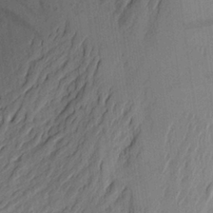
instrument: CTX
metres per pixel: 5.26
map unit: Aa
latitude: 23.8772
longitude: -148.8758
